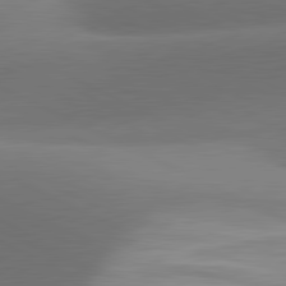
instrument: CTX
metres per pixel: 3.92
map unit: lApd
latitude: 81.4048
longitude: 134.8408
